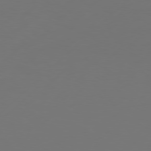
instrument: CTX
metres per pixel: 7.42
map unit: Hpe
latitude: 76.7624
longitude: -131.4994
